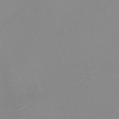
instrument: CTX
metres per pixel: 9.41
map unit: HNb
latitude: -45.3510
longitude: -43.9906
